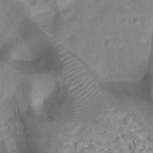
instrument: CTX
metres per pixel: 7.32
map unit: Htu
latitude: 3.1781
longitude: -21.5749
